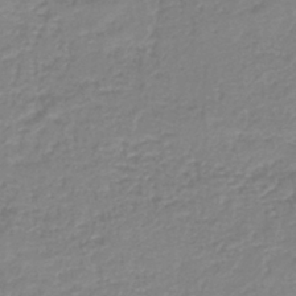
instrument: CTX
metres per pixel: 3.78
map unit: HNb
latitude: -40.9164
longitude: 49.5588
